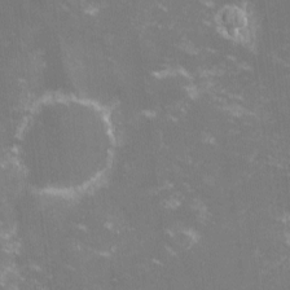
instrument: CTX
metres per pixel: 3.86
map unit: lHvf
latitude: -13.8800
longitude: -100.7624
